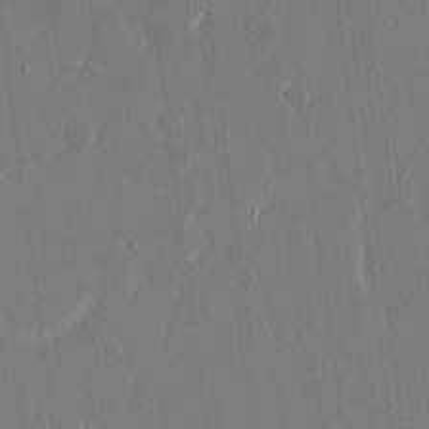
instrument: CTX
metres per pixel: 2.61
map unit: eHh
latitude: 15.5372
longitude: -71.0836
